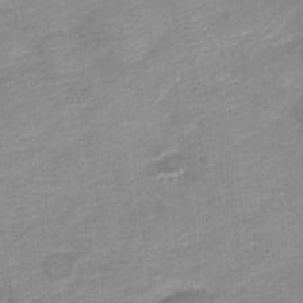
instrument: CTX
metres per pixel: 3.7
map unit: Nve
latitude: -18.0472
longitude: 107.1054
